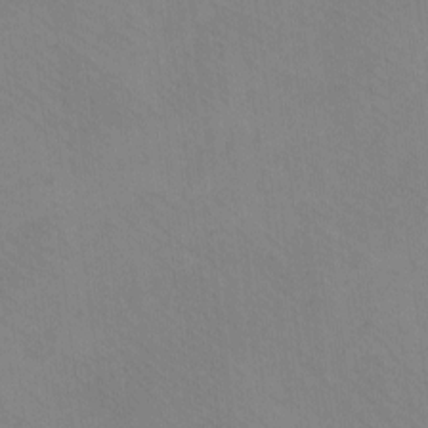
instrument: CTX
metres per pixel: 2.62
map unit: eHh
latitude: -8.5385
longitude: -67.7827
